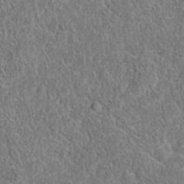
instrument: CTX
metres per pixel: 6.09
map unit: eAb
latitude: 36.1389
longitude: 112.2362
